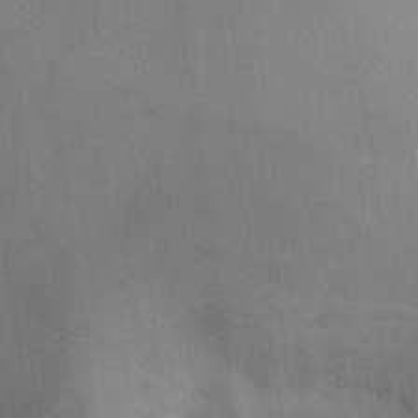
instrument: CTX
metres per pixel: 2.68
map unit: Ht
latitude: -1.2943
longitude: -33.4426
